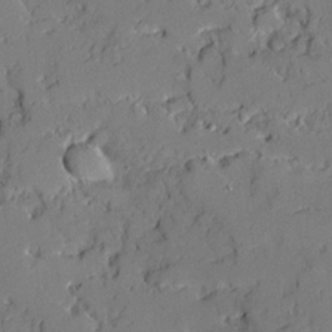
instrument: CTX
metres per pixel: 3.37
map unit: Ave
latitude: 18.7435
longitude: -128.7435
